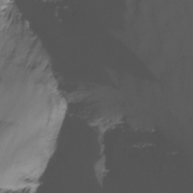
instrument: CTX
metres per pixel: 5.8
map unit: Ht
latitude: -14.9164
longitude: -54.4790
